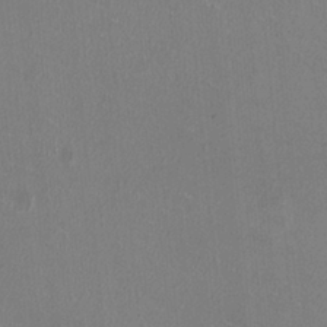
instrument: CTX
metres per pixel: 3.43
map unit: HNhu
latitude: -2.2361
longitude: -1.3859
